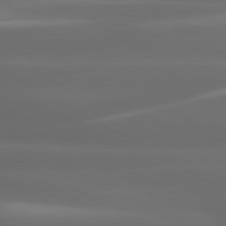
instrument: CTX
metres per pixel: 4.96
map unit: lApd
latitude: 80.5357
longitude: -139.4615
